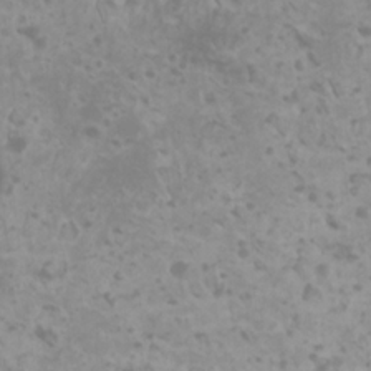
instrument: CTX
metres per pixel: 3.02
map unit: HNhu
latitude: 0.7246
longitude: 2.2739
